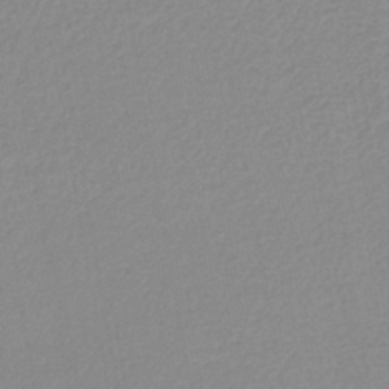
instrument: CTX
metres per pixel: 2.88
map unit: lHb
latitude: -41.9178
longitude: 73.8611
